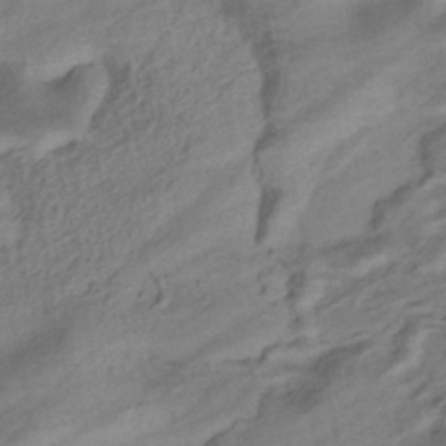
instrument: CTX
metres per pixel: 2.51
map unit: eHb
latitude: -42.9352
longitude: 85.6155
